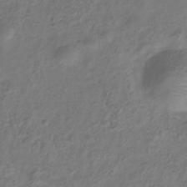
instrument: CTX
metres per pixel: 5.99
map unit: Hve
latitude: -33.6533
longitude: 88.9919
